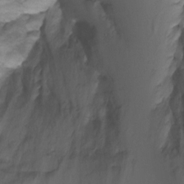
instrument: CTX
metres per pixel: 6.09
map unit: Ht
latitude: 1.9528
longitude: -35.2159
